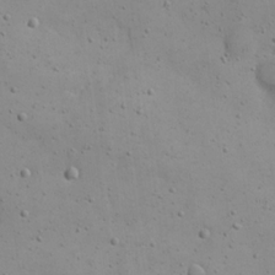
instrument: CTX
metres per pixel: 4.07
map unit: eHh
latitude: 20.6680
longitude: -62.8002
